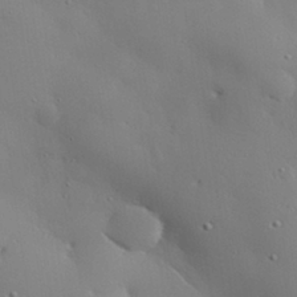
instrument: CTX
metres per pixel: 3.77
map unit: eHh
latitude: 29.2348
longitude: -82.5545
